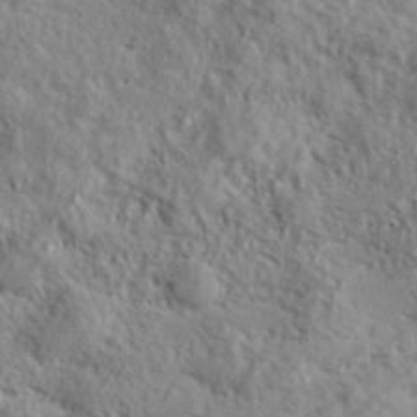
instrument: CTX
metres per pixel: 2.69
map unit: lHvf
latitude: 38.0633
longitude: -87.8016
